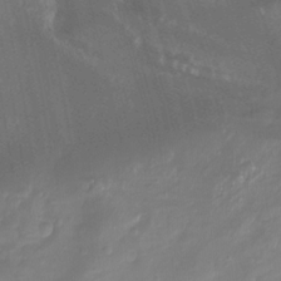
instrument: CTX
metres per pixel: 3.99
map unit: Aa
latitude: -13.2565
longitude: -66.7624
